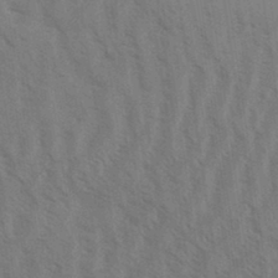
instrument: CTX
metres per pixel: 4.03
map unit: Aa
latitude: 31.5938
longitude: -139.2915
